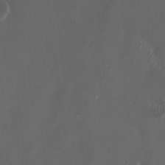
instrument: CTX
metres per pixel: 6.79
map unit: HNhu
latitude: 1.2537
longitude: -3.8772
